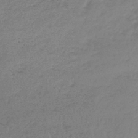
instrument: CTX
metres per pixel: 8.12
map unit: lHb
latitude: -44.5385
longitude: 69.9556
